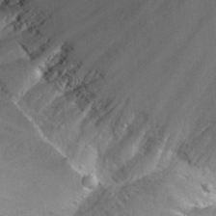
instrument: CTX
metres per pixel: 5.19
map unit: Hto
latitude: 25.8205
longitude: -44.9513
